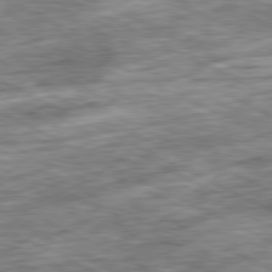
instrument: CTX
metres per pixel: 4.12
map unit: Ap
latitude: -81.2943
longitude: -88.9703
